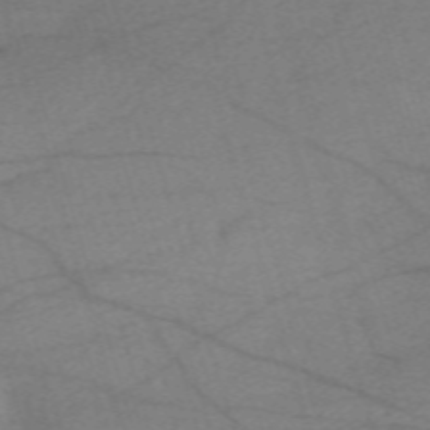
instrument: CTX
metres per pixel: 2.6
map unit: eHh
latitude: -61.3888
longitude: 54.3873
